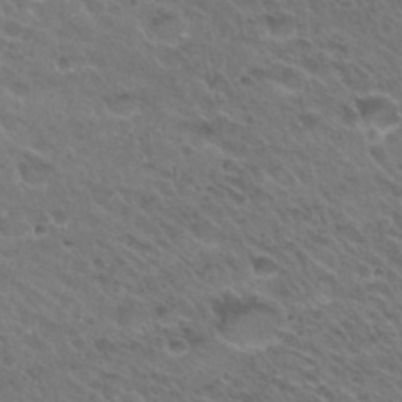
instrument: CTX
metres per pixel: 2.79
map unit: Hto
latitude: 26.5357
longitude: -35.4804
